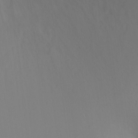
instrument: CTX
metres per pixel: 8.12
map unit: Ht
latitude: -6.8408
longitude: -30.8380
